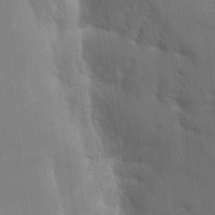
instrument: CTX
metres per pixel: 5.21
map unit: Aa
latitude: 16.5168
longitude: -148.9892
